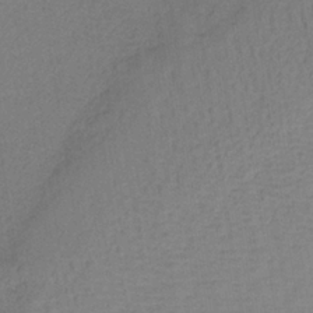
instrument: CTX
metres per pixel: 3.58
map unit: HNb
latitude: -34.5196
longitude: 54.6897
